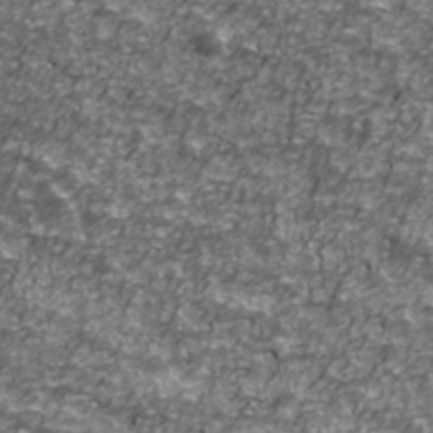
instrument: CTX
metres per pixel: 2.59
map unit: Ave
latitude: 41.4237
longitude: -114.1199
